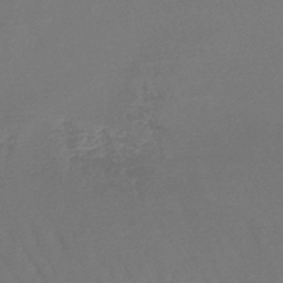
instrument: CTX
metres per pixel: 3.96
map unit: lHb
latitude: -45.4832
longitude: 76.8219
